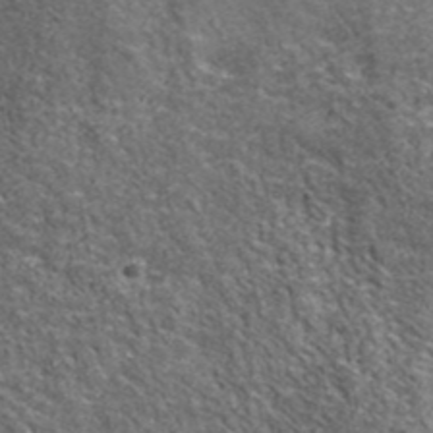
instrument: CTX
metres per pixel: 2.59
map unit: ANa
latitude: 42.8191
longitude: -87.2726
